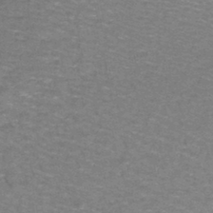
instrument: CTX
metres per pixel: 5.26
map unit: lHb
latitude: -43.1431
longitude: 54.7652
